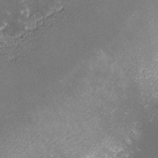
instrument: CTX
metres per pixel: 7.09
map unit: lHvf
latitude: -13.6155
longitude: -102.1011
